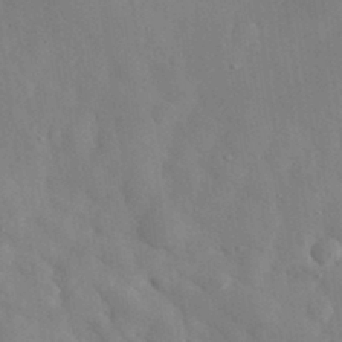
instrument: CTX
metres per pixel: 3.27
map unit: eHh
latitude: 31.1215
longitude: -72.4034
